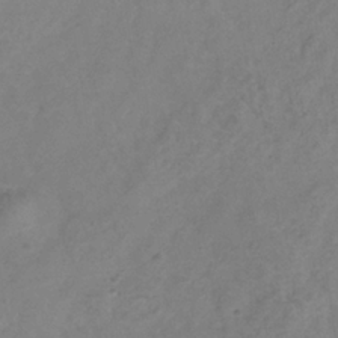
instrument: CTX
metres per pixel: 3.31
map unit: Hve
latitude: -34.0094
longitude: 90.2173
